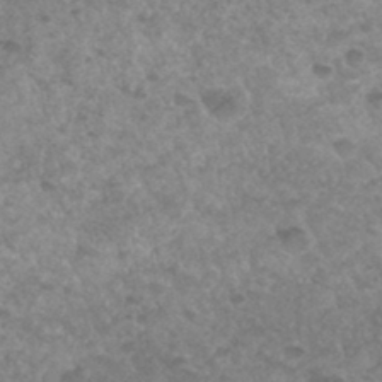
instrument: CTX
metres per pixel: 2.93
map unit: Hto
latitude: 33.4615
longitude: -49.6694
